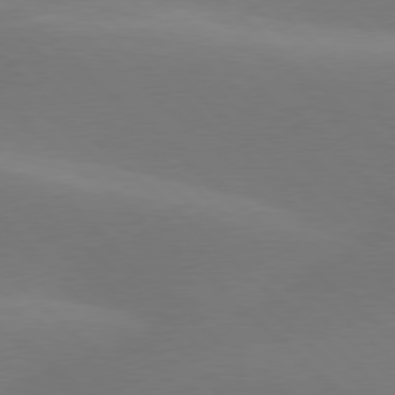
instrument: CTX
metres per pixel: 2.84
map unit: lApd
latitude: 77.8205
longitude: -51.5560
